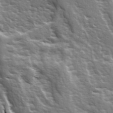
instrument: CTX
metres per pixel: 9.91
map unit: Ave
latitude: 15.1781
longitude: -131.5749
